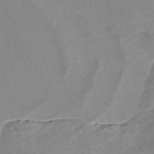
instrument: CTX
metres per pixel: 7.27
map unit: Nve
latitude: -57.5588
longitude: 58.8596
